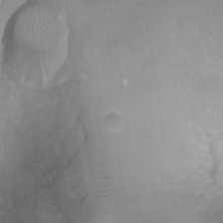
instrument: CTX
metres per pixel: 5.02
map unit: Ht
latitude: -1.1620
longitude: -20.0255
